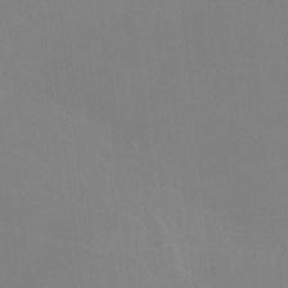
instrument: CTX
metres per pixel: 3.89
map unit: lHvf
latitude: -13.0864
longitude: -101.9906
